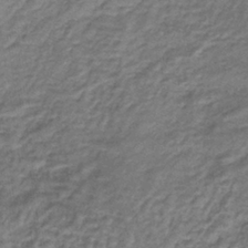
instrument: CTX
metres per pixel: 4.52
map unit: lHb
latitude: -40.1795
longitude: 63.8044
